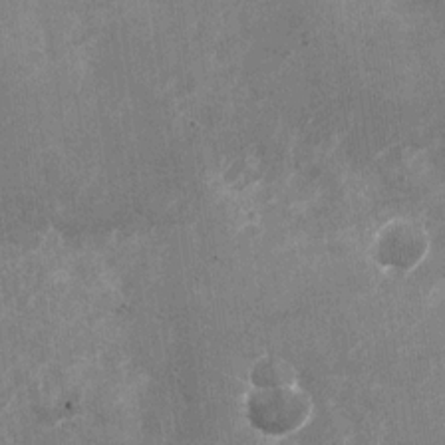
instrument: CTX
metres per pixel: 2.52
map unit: Nhu
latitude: -28.4818
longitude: -75.1781
